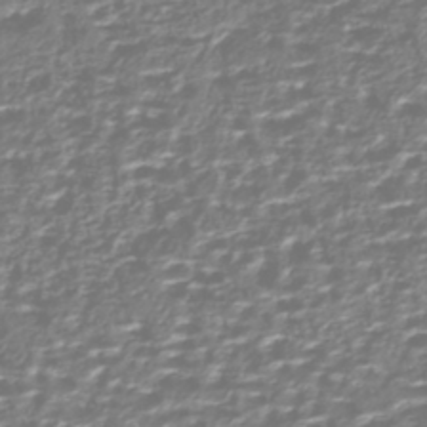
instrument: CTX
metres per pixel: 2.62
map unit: HNhu
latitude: -44.2173
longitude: 106.7463
